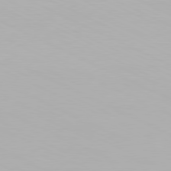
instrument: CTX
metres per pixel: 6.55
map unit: Hpe
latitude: -81.5210
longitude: 18.8219
